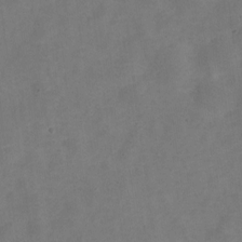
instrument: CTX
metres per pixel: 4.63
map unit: Nve
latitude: -24.3117
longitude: 107.7478
